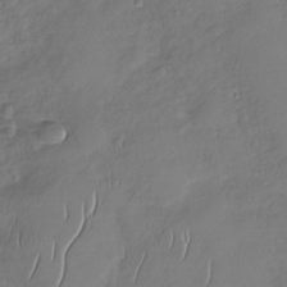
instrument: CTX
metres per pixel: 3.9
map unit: Nhu
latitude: -31.5777
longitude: -61.3859
